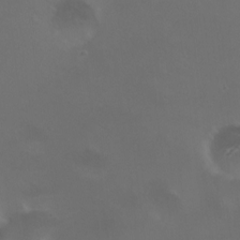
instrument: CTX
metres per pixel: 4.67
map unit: HNhu
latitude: 6.7624
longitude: 6.6140
